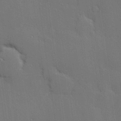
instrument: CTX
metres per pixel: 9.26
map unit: Hve
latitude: 26.8569
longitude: -90.7246
